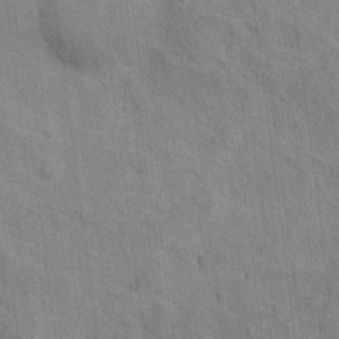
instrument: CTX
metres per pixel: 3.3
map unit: Hto
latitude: 14.4412
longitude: -37.8961
